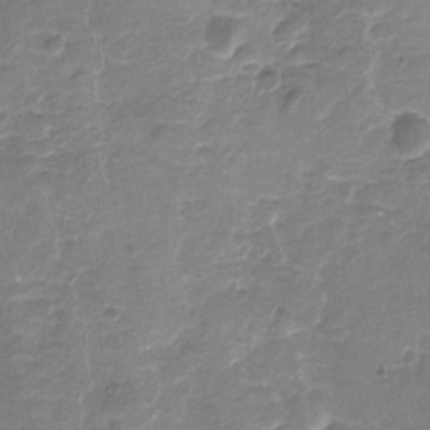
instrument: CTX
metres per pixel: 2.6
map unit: Nhu
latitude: -17.6722
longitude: -56.8757
